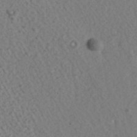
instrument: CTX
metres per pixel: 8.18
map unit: Nhe
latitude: -35.0297
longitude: -130.8191
